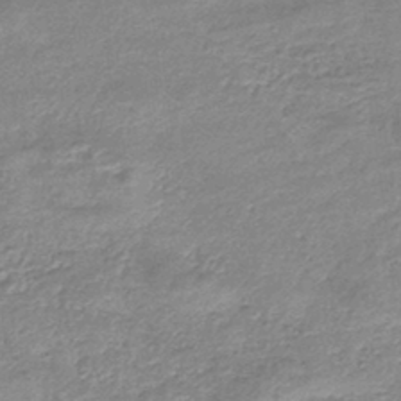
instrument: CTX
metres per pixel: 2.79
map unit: lHb
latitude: -41.5588
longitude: 66.4062
